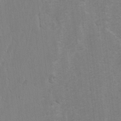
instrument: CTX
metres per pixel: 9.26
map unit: lAvf
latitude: -4.9352
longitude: -114.5923
